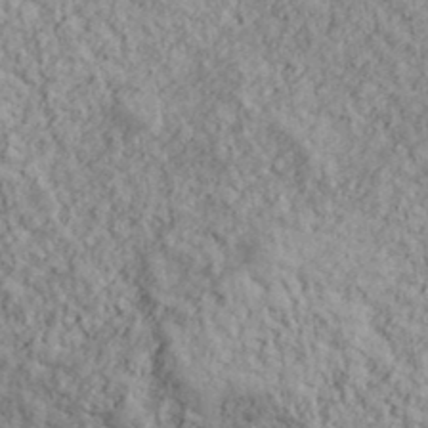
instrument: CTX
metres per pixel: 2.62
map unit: lHvf
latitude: 38.5924
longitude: -90.7624
